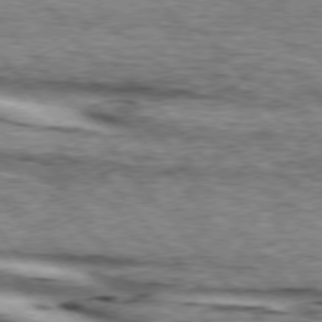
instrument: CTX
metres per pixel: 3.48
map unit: lApd
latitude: 75.8205
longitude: -82.1577
